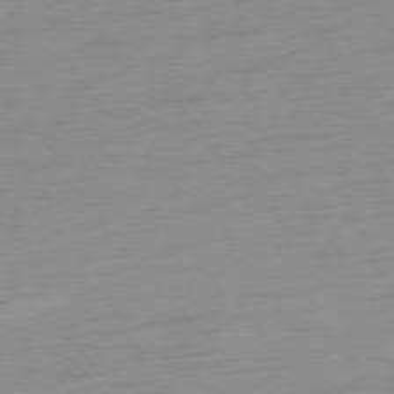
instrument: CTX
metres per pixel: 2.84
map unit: Ap
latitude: -76.9731
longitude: -63.8395
